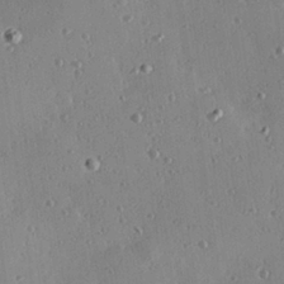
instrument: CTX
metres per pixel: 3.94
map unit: Hve
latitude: 26.0444
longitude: -93.4048
